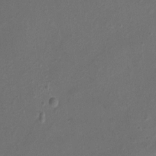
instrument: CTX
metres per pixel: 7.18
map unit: Nhu
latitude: -11.5021
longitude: -34.2900
